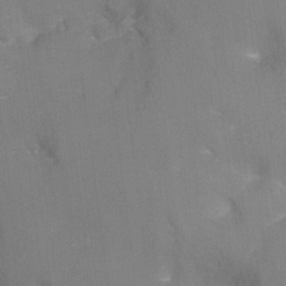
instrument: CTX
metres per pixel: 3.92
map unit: Nhu
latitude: -10.7085
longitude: -36.4601
